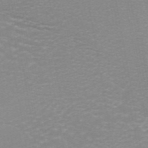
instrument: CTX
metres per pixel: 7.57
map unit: ANa
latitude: 44.9136
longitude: 27.6910
